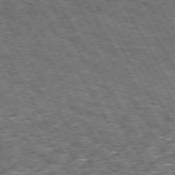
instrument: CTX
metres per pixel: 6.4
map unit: Hpe
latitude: 73.0270
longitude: -125.7071
